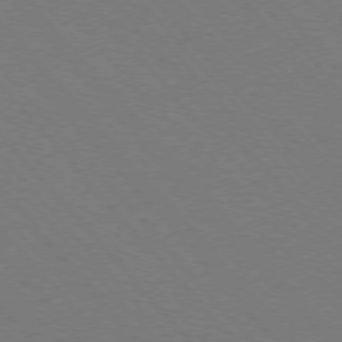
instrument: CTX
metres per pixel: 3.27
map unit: Hpe
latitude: -76.1606
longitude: -12.8947
